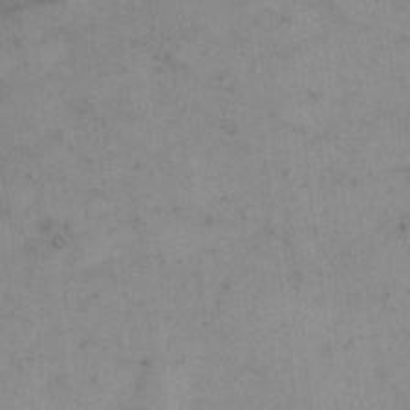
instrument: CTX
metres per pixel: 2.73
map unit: Hto
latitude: 6.3467
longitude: -62.1578
